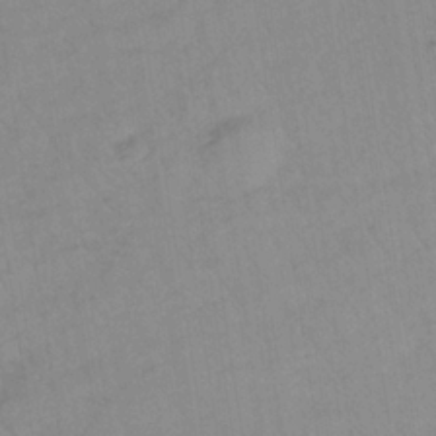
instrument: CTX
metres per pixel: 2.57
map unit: lHb
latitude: -33.7100
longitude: 71.8800
